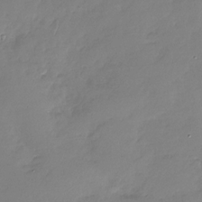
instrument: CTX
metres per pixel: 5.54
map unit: Nhu
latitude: -28.5574
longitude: -61.7449
